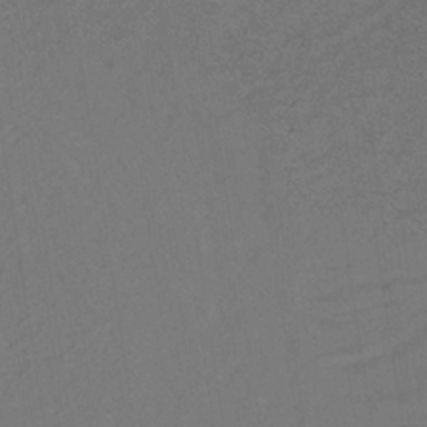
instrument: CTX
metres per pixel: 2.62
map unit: lHb
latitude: -33.4833
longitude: 66.7841
